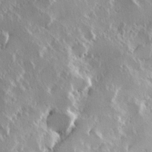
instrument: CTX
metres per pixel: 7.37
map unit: Hve
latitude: 23.8583
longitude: 145.9745
